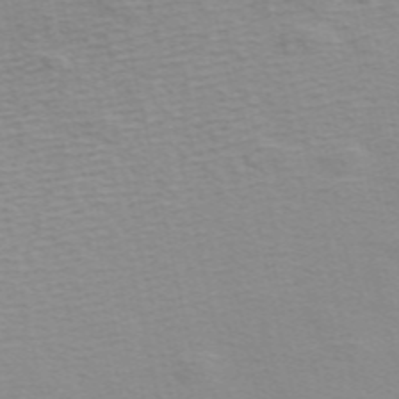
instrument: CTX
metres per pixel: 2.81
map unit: ANa
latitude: 51.5938
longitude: -71.0836
